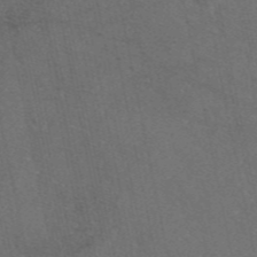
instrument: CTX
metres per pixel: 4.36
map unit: eAb
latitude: 46.5924
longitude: 111.7477
